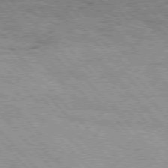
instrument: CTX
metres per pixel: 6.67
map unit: Hpe
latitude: 76.1766
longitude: -151.0647
